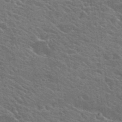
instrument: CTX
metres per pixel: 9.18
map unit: Hto
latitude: 24.7624
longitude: -36.6680
